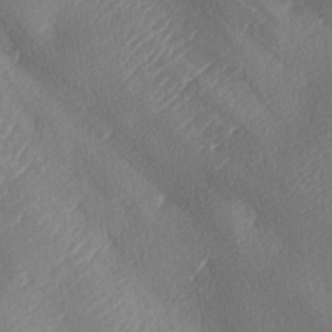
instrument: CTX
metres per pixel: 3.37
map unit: lAa
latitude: -8.5196
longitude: -128.0255
